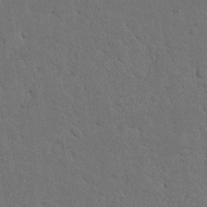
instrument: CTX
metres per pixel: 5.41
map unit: Nhu
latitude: 21.9150
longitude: -74.6302
